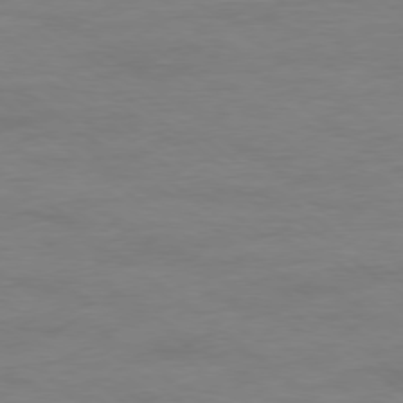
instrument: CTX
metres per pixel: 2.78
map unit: Ap
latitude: -78.7652
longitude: -89.2537
